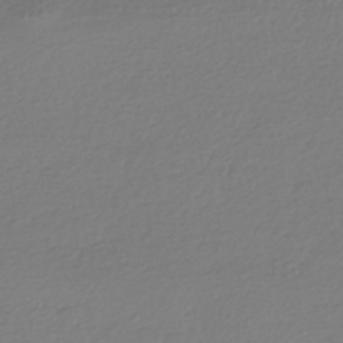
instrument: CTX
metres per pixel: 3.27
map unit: HNhu
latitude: -44.1039
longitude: 96.3873
